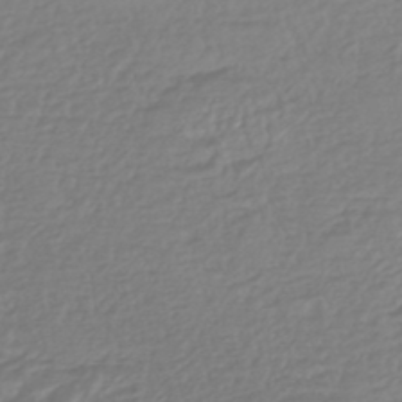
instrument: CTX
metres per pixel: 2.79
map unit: HNhu
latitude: -45.5021
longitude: 99.0486
